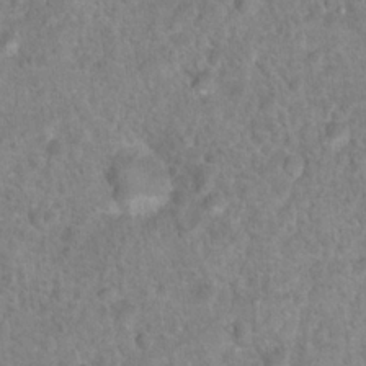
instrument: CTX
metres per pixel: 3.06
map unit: Hto
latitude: 16.9136
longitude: -41.7260
